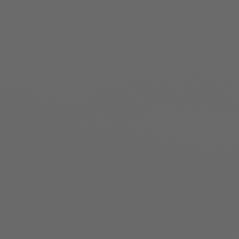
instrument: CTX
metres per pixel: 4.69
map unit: Hpe
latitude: 76.8002
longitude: -139.7450
